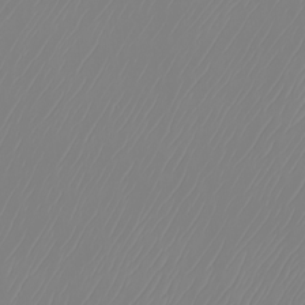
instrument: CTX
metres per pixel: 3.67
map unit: Nhu
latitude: -6.0472
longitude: -89.0270
